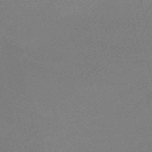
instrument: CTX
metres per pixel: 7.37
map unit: HNb
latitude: -54.7463
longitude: -36.5168
